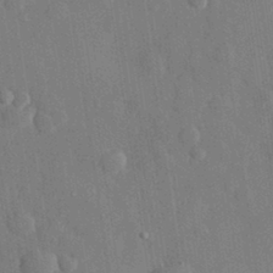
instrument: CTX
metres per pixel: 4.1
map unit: eHh
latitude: 28.7246
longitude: -80.2900
